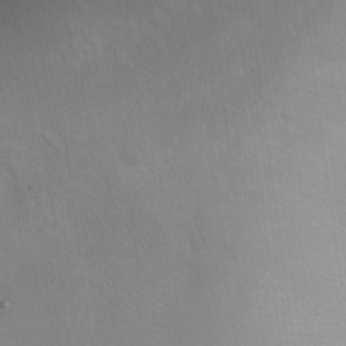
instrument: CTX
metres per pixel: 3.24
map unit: Ht
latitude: 1.4615
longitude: -35.8583
